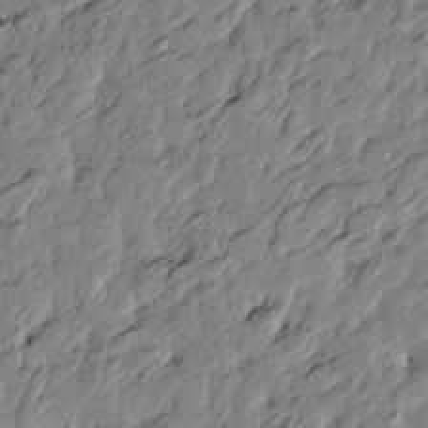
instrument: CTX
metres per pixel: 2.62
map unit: Htu
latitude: -4.3306
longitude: 178.7274
